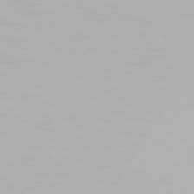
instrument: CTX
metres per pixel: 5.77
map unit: Hpe
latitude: 77.1592
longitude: -162.9703
